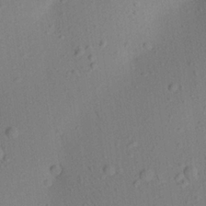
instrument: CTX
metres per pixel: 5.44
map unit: Aa
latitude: 22.6679
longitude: -139.2159
